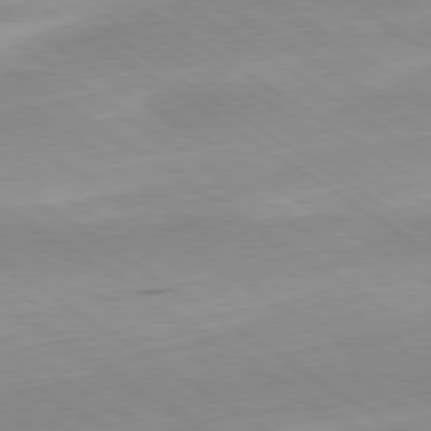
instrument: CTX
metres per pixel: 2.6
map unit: Hpe
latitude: -80.5763
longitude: 23.7289
